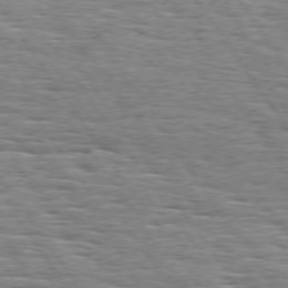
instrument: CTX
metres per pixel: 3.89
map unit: Hpe
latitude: 74.1578
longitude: -138.1389
